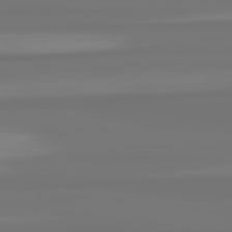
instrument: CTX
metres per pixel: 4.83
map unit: lApd
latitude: 82.5734
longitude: -178.6869
